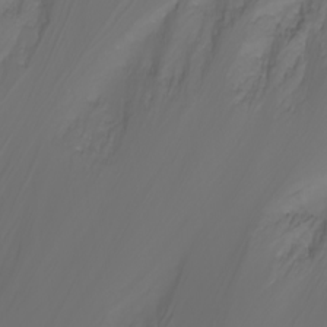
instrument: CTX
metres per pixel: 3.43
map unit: Nhu
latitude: -7.6722
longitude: -71.6883
